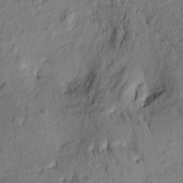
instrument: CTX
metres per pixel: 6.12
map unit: Htu
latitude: -8.8975
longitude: 177.5966
